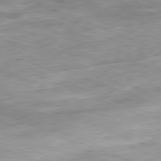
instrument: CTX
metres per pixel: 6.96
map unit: Ap
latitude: -81.8612
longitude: -80.2145
